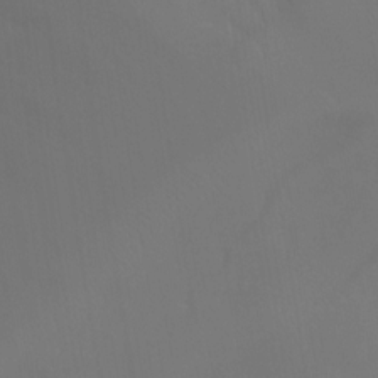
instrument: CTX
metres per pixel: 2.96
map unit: Nhu
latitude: -12.5952
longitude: -65.0270
